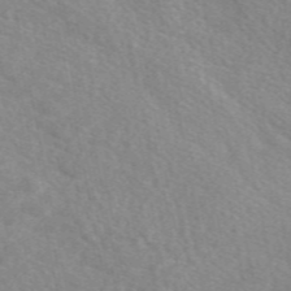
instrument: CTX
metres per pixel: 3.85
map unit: eAb
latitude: 49.8016
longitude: 117.8044
